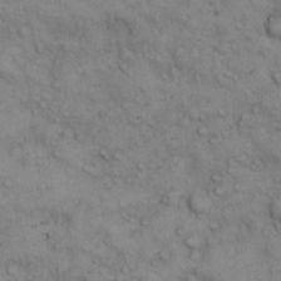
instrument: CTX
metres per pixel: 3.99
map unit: eHh
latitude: 14.6302
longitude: -63.6694
